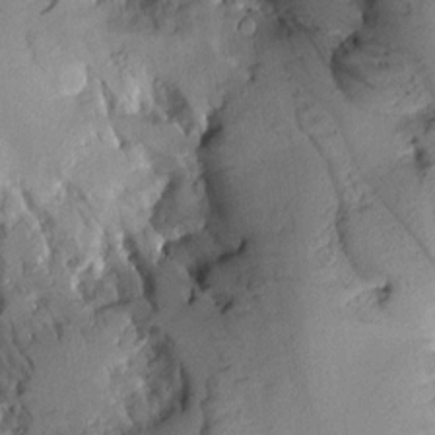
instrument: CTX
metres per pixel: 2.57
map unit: Aa
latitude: 8.6113
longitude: -142.2712
